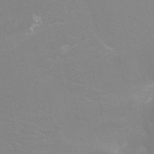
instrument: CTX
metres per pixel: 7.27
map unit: Ht
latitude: -3.5588
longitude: -26.7435
